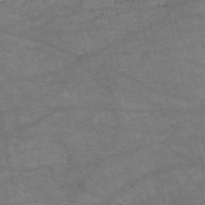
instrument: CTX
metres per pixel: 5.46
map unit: HNb
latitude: -54.6708
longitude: -44.3089
